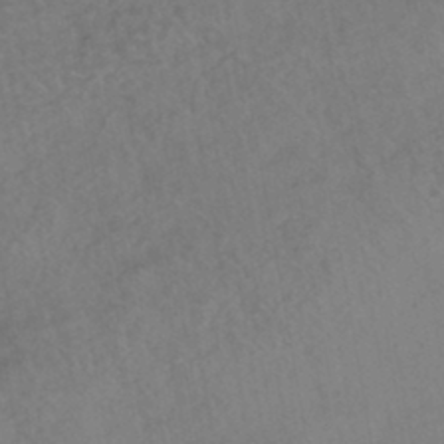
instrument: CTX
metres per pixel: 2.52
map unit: HNhu
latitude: -43.2375
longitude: 101.8989
